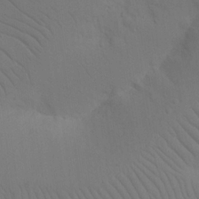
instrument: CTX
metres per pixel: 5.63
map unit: Nhu
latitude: 21.4805
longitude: -73.4049
